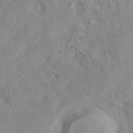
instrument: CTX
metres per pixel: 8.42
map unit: eAb
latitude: 41.0458
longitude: 103.3510
